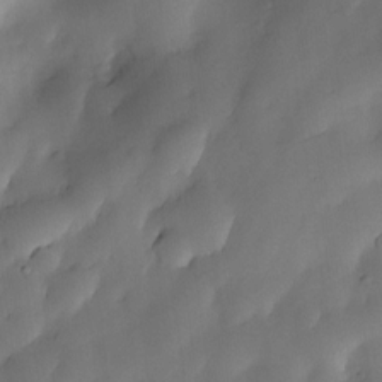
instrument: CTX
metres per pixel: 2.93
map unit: Nve
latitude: -23.2754
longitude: -138.8947
